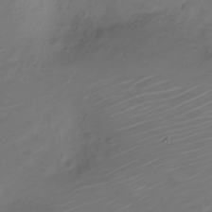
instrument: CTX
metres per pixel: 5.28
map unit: Nve
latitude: -20.7085
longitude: 105.8044
